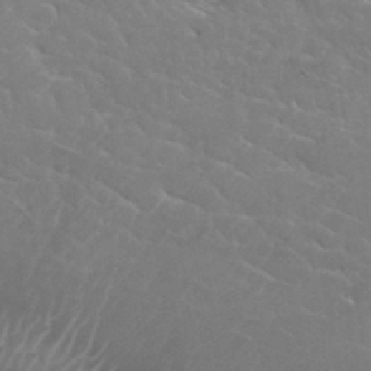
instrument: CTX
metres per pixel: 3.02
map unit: Hto
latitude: 34.6490
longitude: -50.1388
